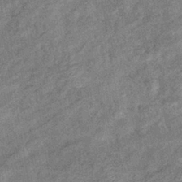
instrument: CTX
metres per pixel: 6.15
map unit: eHb
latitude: -38.0661
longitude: 77.8233
